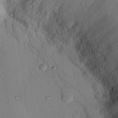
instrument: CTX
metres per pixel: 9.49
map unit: eHh
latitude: 25.5560
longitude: -76.4034
